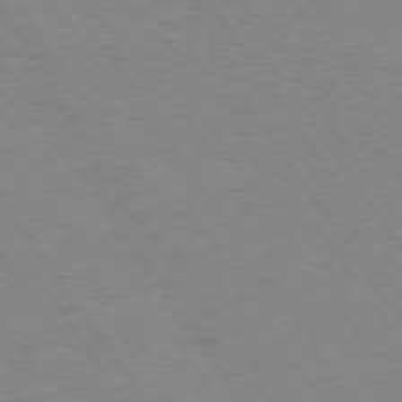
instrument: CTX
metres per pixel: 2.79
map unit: Hpe
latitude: 74.3467
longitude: -136.9325
